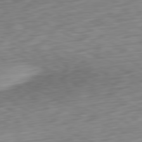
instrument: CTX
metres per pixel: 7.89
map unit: Ap
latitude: -80.7841
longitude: -71.0080
